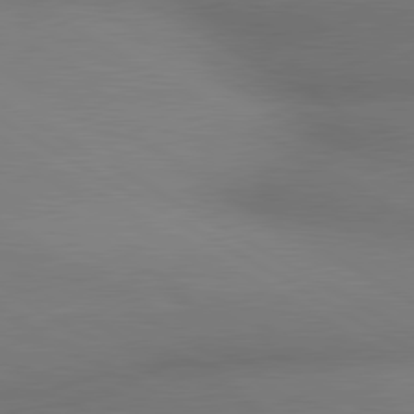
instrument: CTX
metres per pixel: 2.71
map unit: lApd
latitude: 80.5735
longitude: 134.2551
